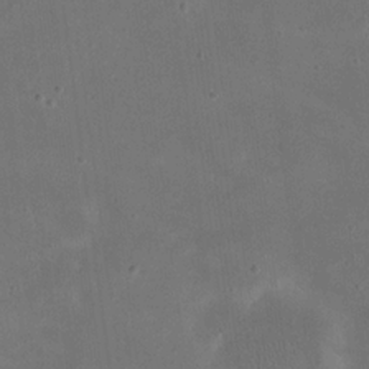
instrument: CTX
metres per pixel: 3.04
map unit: eHh
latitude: 20.4790
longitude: -70.6679
